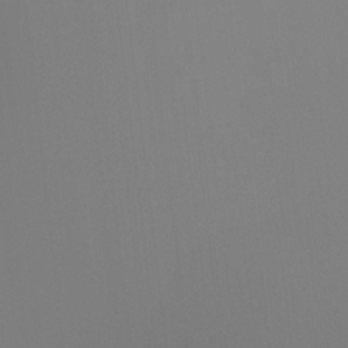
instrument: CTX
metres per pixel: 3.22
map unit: Nhu
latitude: -8.6329
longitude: -52.0255
